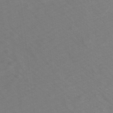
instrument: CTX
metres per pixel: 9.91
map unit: Ave
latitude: 11.1025
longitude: -104.5168
